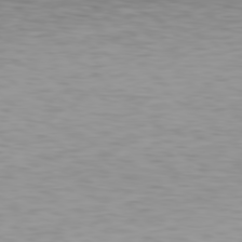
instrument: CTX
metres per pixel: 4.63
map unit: Hpe
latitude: 78.5168
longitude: -167.8961
